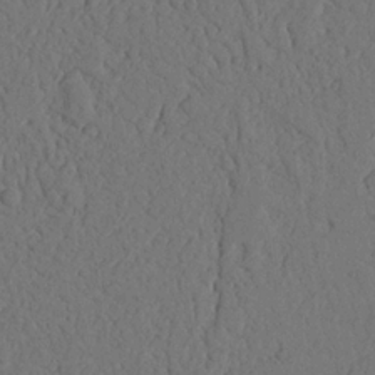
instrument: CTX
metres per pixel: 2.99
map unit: Nhu
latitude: 20.4790
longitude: -75.6883
